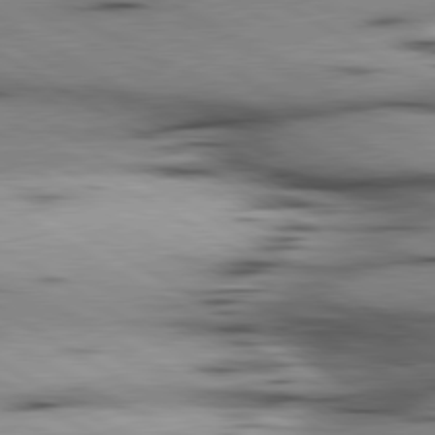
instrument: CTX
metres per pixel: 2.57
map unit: lApd
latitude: 80.2711
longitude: 158.2361
